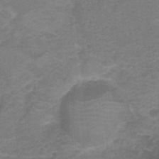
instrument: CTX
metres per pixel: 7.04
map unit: Nhu
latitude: -0.8030
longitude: -16.8002
